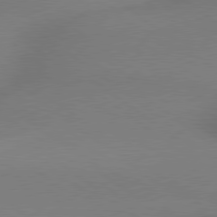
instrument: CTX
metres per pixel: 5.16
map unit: lApd
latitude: 79.1592
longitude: 179.5210
